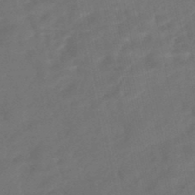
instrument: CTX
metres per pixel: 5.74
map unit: HNhu
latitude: -46.4062
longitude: 92.5952
